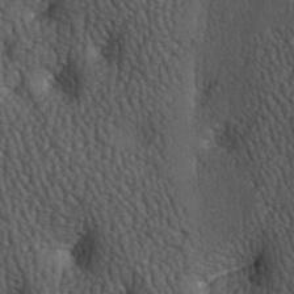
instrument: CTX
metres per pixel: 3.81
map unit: lAa
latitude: -6.7652
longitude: -125.1214
